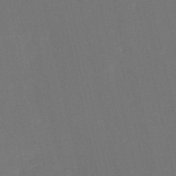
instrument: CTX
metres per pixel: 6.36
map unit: HNb
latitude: -52.4062
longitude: -48.6302
